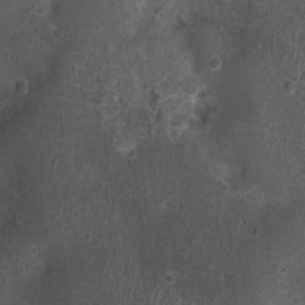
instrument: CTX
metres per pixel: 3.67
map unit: Nhu
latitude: 0.9891
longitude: -15.6883
